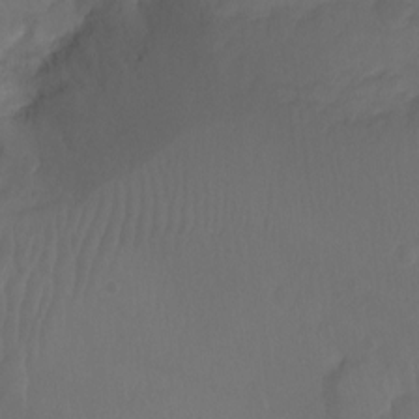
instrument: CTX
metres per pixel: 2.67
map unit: Ht
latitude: -10.0094
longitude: -35.4804
